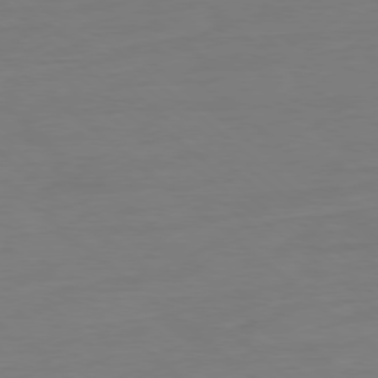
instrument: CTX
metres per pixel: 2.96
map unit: Ap
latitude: -78.6707
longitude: -77.2726
